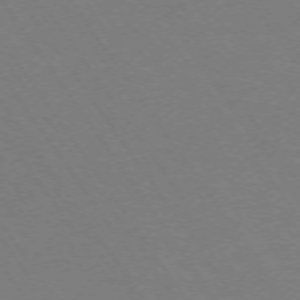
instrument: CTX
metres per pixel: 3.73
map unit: Ap
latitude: -73.9745
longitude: -70.5168
